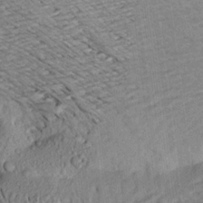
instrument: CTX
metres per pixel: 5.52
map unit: Aa
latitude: 20.9136
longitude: -148.6491
